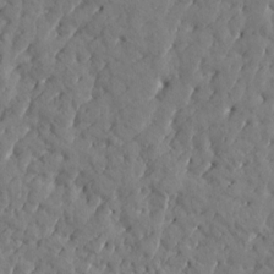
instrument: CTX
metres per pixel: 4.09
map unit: Htu
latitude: 1.1592
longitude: 179.2376
